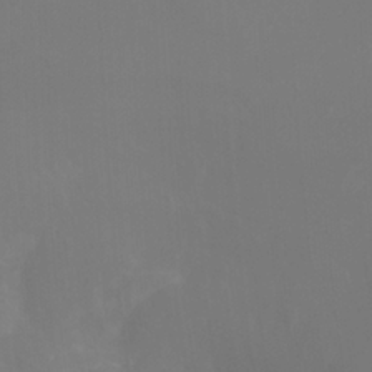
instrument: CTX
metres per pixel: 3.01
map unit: Nhu
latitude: -11.5210
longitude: -65.5182
